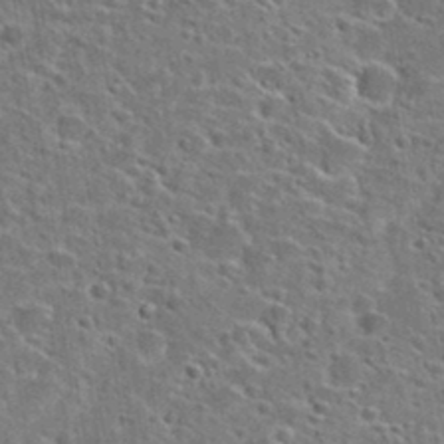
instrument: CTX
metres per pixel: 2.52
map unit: Hto
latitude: 24.4601
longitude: -47.3293
